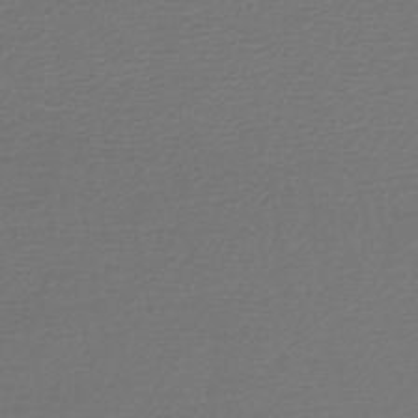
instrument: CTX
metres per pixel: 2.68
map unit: lHb
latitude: -44.7274
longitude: 74.7841
